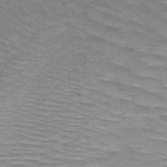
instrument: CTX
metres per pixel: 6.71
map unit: HNb
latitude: -48.1039
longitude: -48.4790
